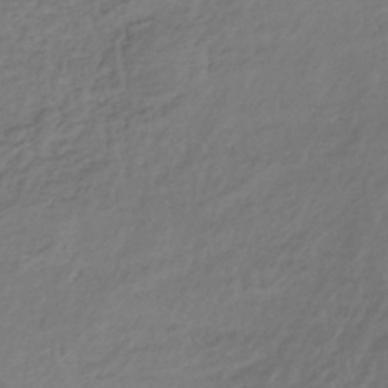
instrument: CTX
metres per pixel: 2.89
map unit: lHb
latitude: -36.0850
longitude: 69.7477
